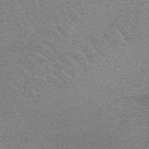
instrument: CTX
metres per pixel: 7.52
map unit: lHb
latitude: -45.2187
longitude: 68.1983
